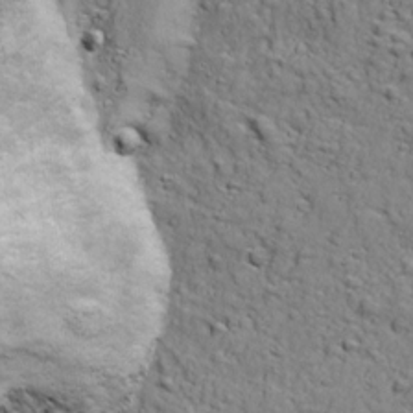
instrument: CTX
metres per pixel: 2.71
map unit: Ave
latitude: 18.3845
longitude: -132.5357
